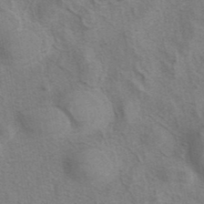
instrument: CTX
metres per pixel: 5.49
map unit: eAb
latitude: 40.7246
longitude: 106.9164
